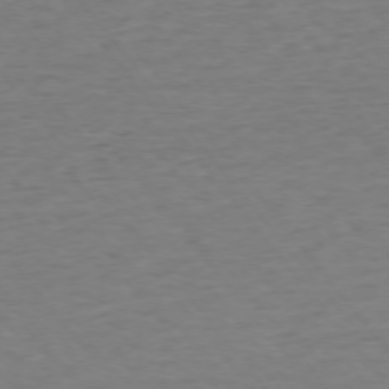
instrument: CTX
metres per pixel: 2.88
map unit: Ap
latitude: -75.5966
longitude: -88.8191
